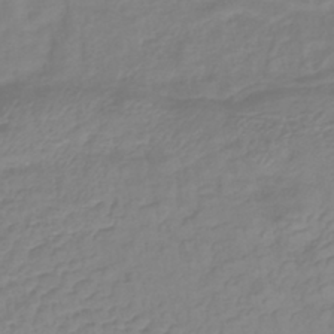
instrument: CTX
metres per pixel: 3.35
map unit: lHb
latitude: -41.1620
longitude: 76.8030
